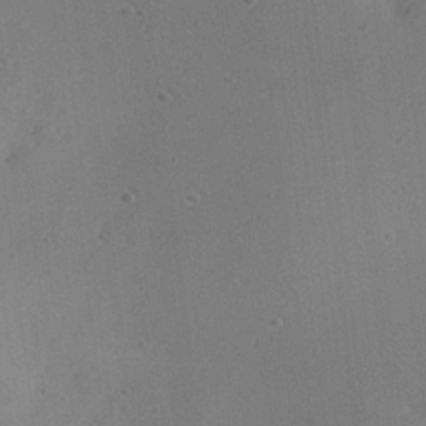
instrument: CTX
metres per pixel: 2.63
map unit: eHh
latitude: 25.3859
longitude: -70.8569
